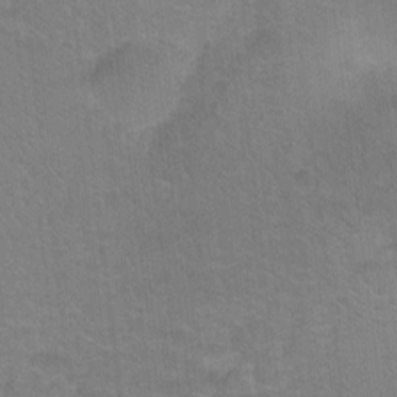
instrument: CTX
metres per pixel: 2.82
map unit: Ht
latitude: -1.3321
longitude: -33.3104
